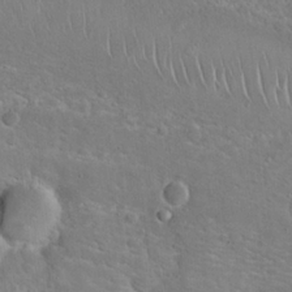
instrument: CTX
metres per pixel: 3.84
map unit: Hto
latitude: 19.3481
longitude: -49.6883
